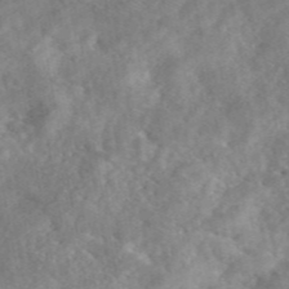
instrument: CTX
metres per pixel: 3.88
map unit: eAb
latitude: 46.2523
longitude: 127.6532
